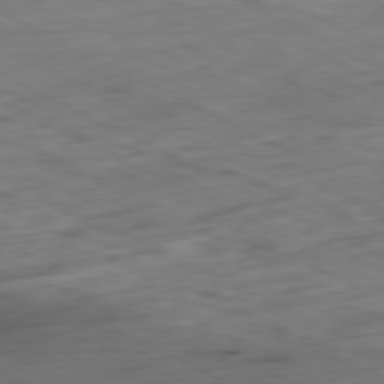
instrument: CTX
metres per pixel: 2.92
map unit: Ap
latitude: -80.8975
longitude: -82.8002
